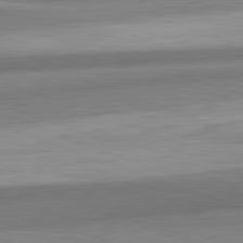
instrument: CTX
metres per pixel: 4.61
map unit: lApd
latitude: 82.2711
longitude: 179.8233
